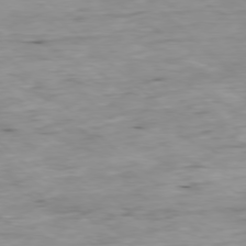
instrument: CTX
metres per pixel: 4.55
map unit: Ap
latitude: -78.1228
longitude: -89.1026
